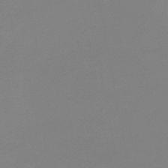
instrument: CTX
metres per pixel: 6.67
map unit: eHb
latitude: -45.7856
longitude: 86.2362
